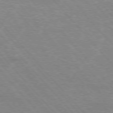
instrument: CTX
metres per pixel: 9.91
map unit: Hpe
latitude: -76.6141
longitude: -13.1781
